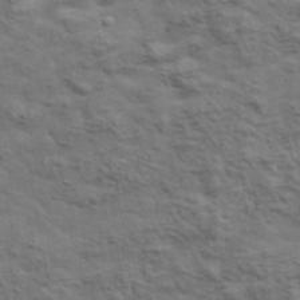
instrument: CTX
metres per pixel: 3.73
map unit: lHvf
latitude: 38.4034
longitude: -89.3860
